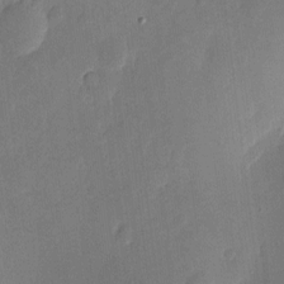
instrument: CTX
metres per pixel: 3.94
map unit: eHh
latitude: 4.4034
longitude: -72.4601
